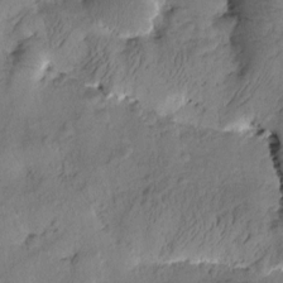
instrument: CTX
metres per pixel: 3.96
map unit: Htu
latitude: 0.1389
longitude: 175.8233
